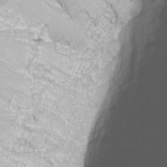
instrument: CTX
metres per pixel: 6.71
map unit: Nhu
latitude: -8.7652
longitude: -81.8961
